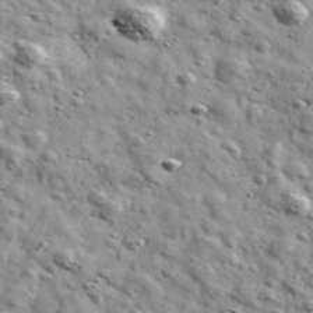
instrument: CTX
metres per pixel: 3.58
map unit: Ave
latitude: 41.1970
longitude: -107.0458
